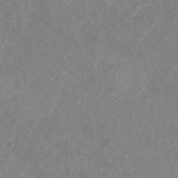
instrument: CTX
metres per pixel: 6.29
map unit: eHh
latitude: -7.1998
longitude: -76.8569
